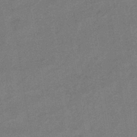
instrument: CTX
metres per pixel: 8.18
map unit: HNhu
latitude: -42.4440
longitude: 90.5007
